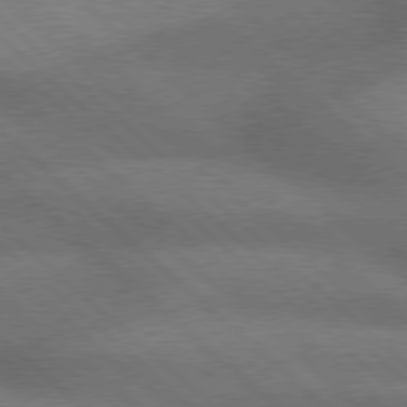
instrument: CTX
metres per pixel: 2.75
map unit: Hpe
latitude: 77.5938
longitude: -157.2914
